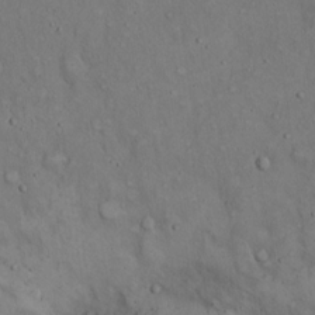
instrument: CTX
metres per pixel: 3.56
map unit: Hto
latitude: 14.6869
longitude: -57.9528
